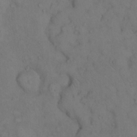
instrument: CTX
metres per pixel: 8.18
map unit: Hto
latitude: 11.2915
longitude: -61.5749
